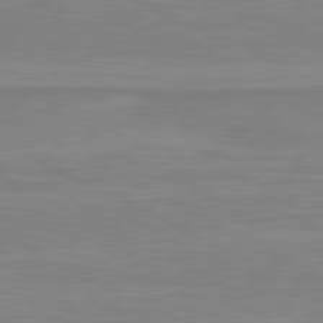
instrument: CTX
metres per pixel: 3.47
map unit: lApd
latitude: 81.0080
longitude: 170.2929
